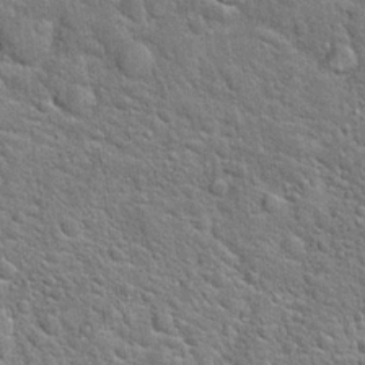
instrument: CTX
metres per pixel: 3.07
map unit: Hto
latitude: 20.4034
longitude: -51.2914
